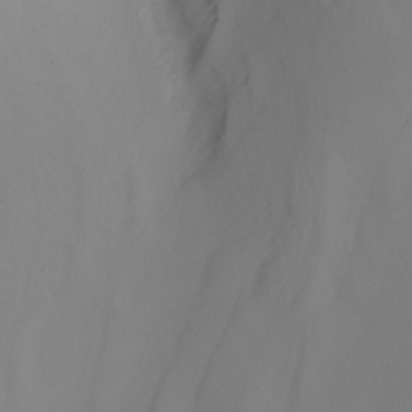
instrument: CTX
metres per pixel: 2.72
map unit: Nhu
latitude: -4.5762
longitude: -91.5560
